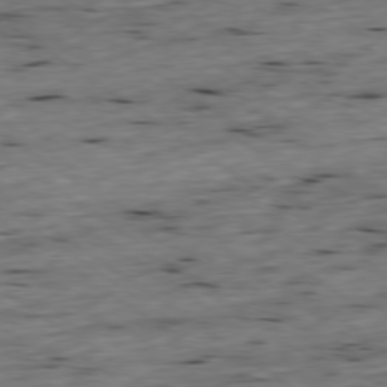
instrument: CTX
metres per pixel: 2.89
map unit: Ap
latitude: -79.1809
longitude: -89.8206
